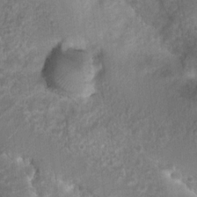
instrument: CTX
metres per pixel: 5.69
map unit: Nhu
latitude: 8.1767
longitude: -21.8584
